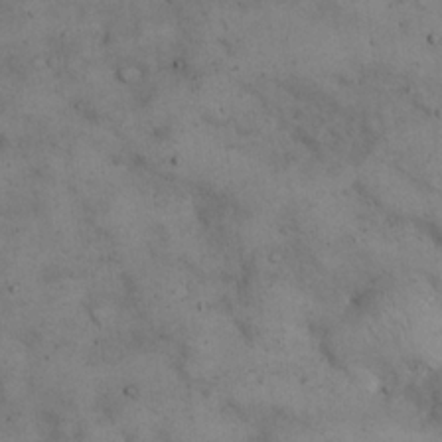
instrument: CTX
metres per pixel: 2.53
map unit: eHh
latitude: 21.6127
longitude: -61.3859
